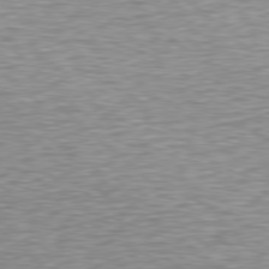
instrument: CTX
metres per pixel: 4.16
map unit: Hpe
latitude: 78.5546
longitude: -122.9325
